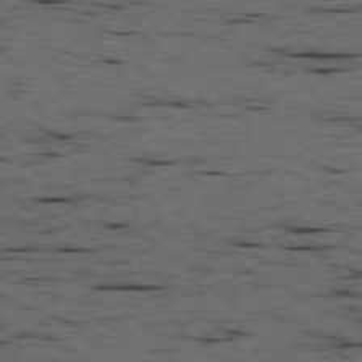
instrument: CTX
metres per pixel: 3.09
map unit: Ap
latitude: -76.5385
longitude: -90.7435
